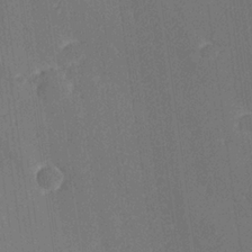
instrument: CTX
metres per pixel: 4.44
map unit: lHvf
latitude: 25.3481
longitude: 141.4076
